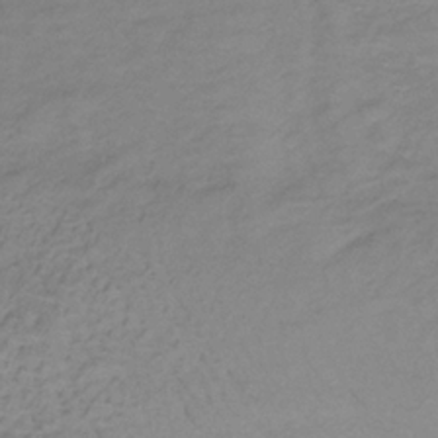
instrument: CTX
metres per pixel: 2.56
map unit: lHb
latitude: -34.9542
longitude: 71.6911
